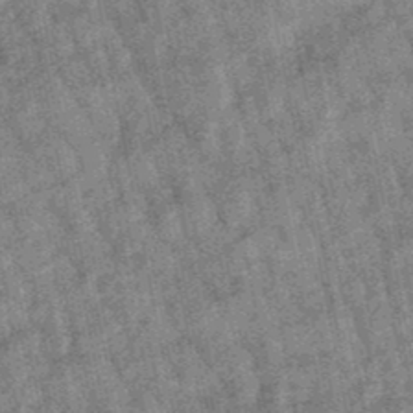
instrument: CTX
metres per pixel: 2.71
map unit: lHb
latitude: -48.1417
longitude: 81.1431
